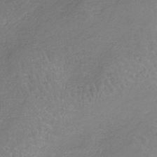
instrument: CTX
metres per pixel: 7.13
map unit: HNb
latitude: -34.9542
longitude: 55.8611
